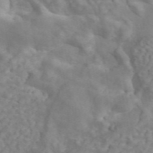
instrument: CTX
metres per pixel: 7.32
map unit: ANa
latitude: 45.4804
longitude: 26.6329
